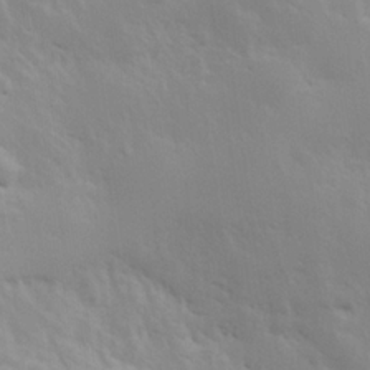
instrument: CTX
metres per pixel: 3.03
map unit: Hve
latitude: 24.5923
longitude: 145.7478
